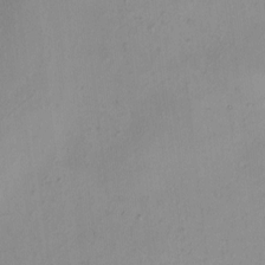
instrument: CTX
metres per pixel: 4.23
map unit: HNhu
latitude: 4.1389
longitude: 5.8422
